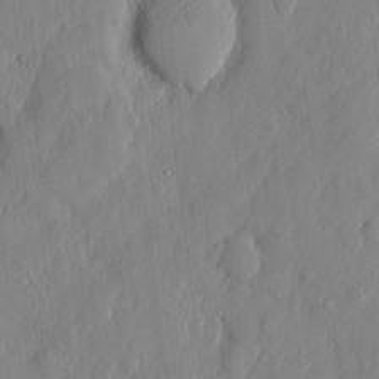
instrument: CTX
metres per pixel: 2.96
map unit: eHh
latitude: 6.3656
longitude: -73.4805
